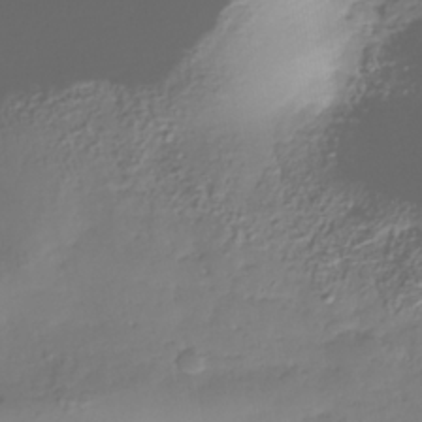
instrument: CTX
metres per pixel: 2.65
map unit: Nhe
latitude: -37.8044
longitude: -147.3860
